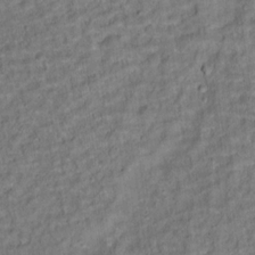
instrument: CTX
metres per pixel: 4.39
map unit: Ht
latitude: 15.4238
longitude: -36.9325
